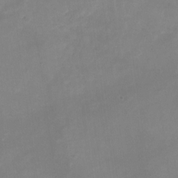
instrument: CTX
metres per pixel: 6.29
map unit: Nhu
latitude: -23.3888
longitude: -70.2900
